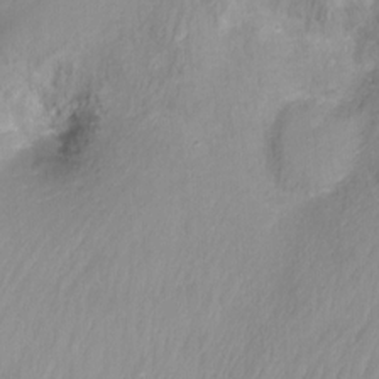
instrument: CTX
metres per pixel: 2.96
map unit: Ht
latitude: -16.3685
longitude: -42.8758
